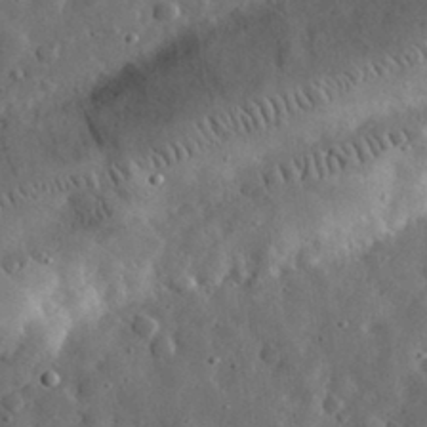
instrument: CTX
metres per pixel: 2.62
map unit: eHh
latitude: 31.9528
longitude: -74.7057
